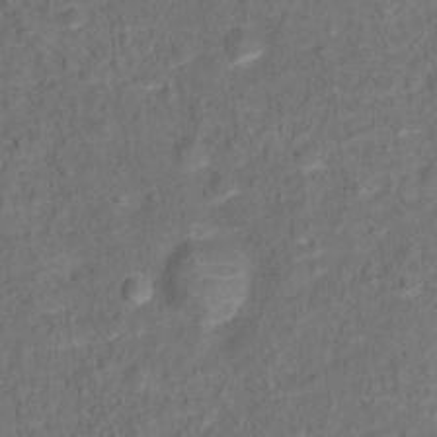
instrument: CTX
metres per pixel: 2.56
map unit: Ht
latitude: 13.6505
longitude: -38.9514
